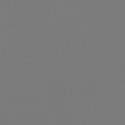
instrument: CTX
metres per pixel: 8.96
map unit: eHb
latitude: -49.6344
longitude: 67.1809
